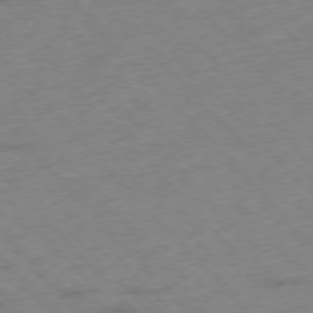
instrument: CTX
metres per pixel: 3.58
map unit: Hpe
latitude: -76.4818
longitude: -17.1025
